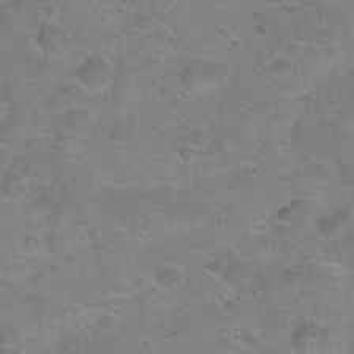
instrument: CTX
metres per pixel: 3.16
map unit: Hto
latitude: 22.5546
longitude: -50.1200
